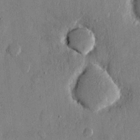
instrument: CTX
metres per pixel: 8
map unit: eHh
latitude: 12.1200
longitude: -69.3104
